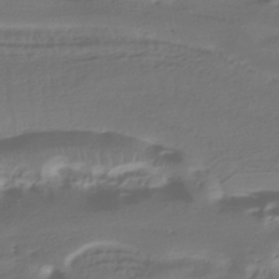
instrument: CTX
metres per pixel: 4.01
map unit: HNhu
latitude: -42.6896
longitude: 102.4062
